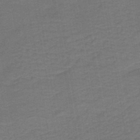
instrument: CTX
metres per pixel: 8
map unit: HNb
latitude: -43.4265
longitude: 51.6155
